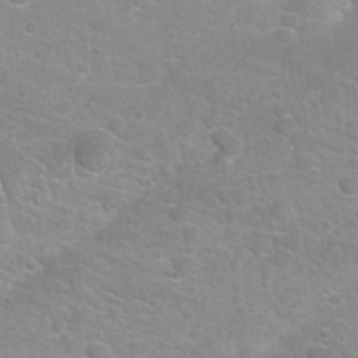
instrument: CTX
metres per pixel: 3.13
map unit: Nhu
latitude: 27.0270
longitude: -62.3468
